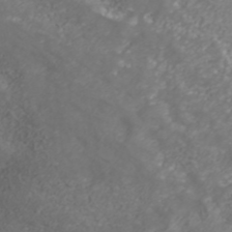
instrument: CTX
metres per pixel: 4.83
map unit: ANa
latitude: 41.9717
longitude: 28.9353
